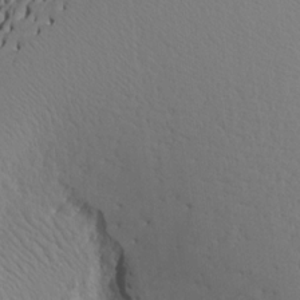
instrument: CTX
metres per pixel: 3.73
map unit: Aa
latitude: 14.3846
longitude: -140.7057
